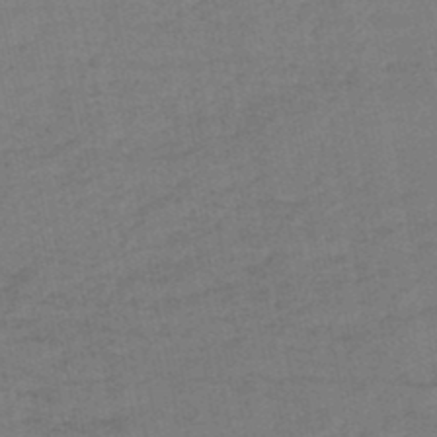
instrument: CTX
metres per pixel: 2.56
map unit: lHb
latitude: -46.7085
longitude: 72.9164
